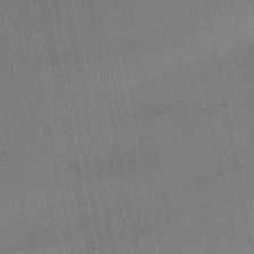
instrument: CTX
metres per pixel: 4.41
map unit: lHb
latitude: -50.7463
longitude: 79.5210
